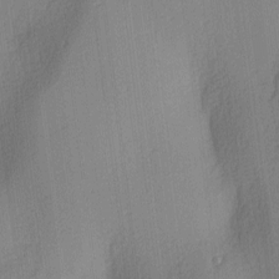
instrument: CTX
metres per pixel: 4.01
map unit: lAa
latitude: 3.8205
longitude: -111.7828
